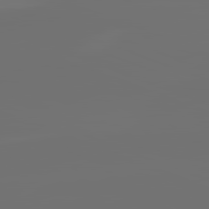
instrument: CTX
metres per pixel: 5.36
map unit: lApd
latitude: 82.2711
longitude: -153.5749
